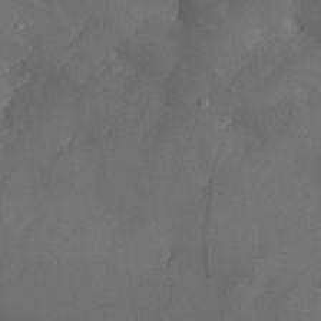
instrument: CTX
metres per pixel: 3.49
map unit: Aa
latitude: 25.9150
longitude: -128.3278
